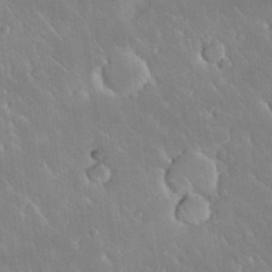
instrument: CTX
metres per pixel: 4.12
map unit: Nhu
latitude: 31.1404
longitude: -56.9135
